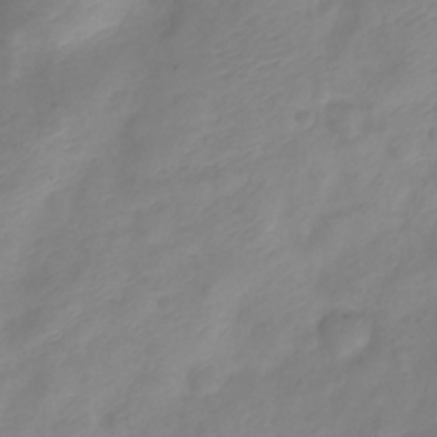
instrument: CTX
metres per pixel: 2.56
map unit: Nve
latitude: -20.3495
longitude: 108.1606
